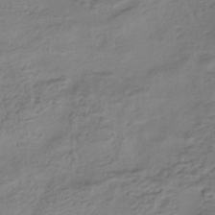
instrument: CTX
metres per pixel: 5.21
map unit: HNhu
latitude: -42.8785
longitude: 102.8219
